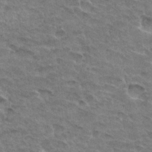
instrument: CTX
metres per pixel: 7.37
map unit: Hto
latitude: 33.0270
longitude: -47.1970
